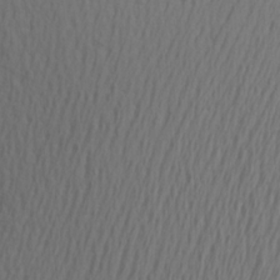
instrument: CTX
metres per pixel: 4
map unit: Aa
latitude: 22.1200
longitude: -146.1200
